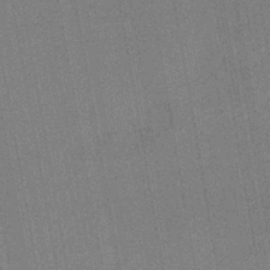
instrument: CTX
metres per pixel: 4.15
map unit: HNb
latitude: -37.2565
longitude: 57.2187
